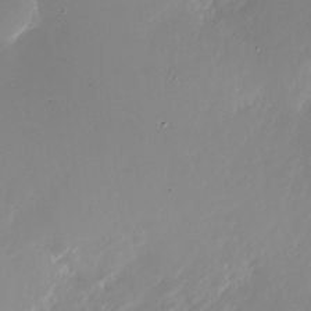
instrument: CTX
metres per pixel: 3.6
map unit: Nhu
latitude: -27.9367
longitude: -75.9717
